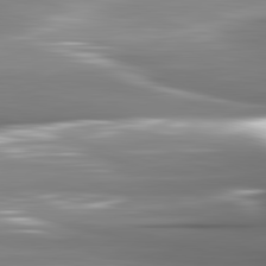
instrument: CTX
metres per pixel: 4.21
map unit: lApd
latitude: 82.6490
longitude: -142.3656
